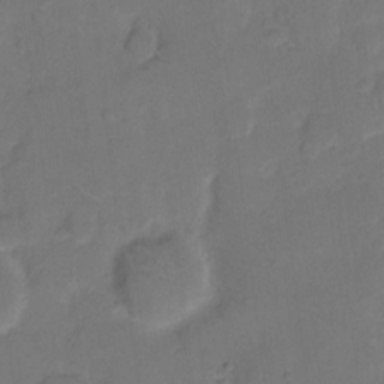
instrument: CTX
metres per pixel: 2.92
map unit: eHh
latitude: 9.5371
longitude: -64.2145
